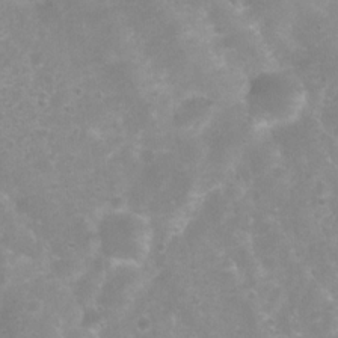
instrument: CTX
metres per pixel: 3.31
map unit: Nhu
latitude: 7.9339
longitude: -21.5371
